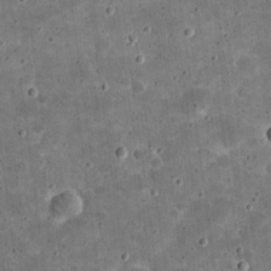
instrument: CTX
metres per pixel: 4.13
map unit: eHh
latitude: 21.0081
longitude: -65.1025
